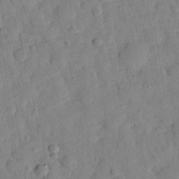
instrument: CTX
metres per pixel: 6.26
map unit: eHh
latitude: 27.3671
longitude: -75.9150
